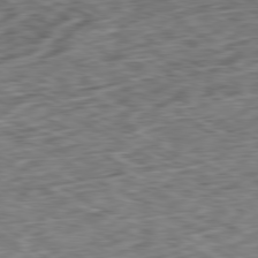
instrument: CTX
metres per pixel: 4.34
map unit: Ap
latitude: -80.3873
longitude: -73.0081
